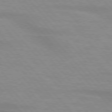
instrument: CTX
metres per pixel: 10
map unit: lApd
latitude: 76.3845
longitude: -84.0255
